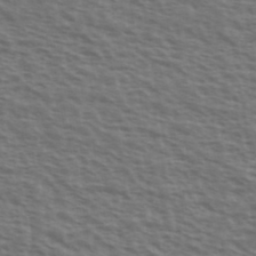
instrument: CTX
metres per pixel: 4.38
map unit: Ave
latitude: 38.8191
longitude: -111.5182
